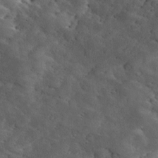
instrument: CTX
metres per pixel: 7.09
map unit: Ave
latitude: 17.9717
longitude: -136.2523
